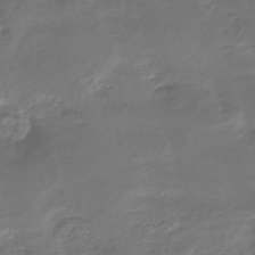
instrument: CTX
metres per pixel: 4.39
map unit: HNhu
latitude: -43.7855
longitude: 102.6896
